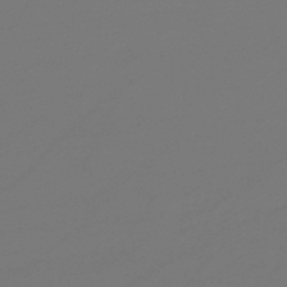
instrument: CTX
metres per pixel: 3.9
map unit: lHb
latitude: -43.3698
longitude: 64.0661
